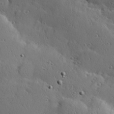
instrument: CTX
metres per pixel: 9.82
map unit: Hve
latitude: 23.6127
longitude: -96.2900
